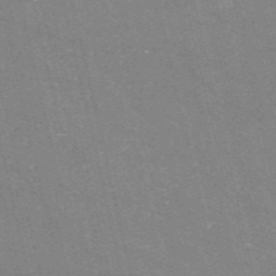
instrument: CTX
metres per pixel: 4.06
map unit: HNb
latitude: -54.8030
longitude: -38.2333
